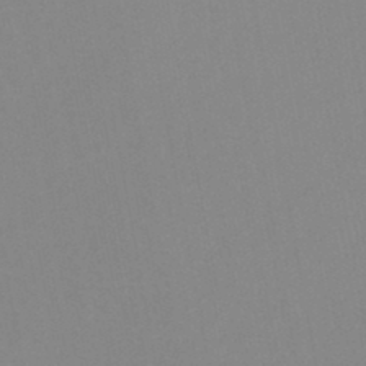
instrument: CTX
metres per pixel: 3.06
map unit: HNb
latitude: -45.7856
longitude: -42.5546
